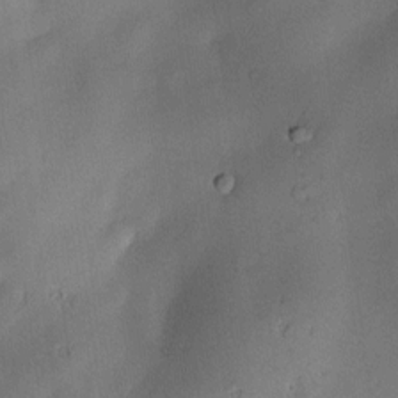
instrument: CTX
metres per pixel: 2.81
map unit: Nve
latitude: -23.4266
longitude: -138.8191
